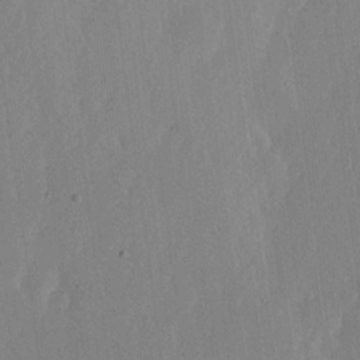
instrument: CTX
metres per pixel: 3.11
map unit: lHvf
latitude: 18.4223
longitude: -115.6504
